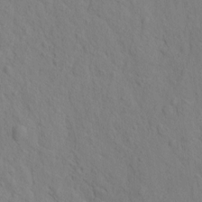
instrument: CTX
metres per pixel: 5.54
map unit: eHh
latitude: -1.7289
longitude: 18.7652
